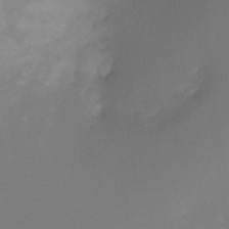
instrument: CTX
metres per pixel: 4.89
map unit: Ht
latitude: -12.2362
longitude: -48.9514
